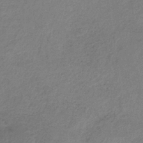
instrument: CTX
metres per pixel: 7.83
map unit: HNb
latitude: -33.5210
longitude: 56.4818
